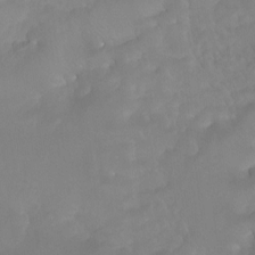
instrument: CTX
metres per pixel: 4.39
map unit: Ht
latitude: -7.0864
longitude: -31.7072
